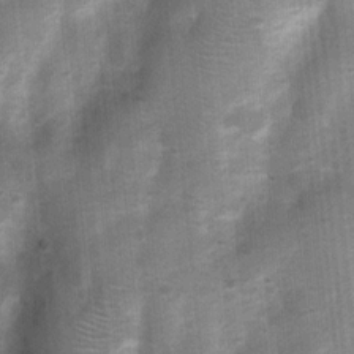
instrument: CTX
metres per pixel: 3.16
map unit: Nhu
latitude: 6.9892
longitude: -23.1781
